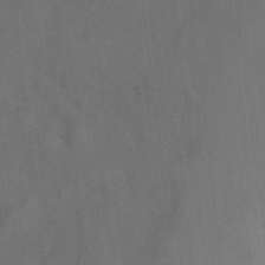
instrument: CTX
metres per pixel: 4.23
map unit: Ht
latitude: 5.0269
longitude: -37.1214
